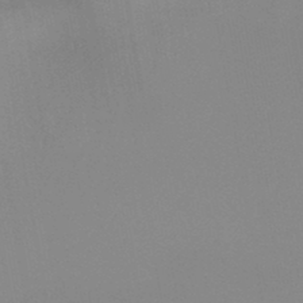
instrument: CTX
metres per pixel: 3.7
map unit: HNb
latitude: -45.3699
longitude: -44.7813
